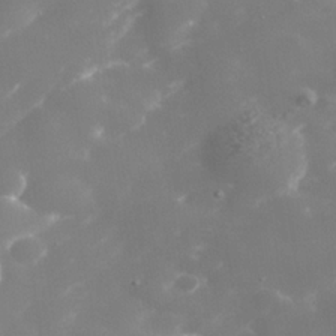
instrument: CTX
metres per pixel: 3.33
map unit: Nhe
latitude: -36.2172
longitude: -90.8380
